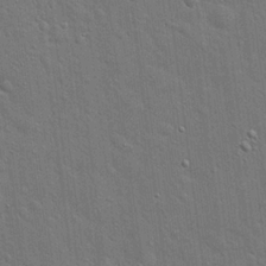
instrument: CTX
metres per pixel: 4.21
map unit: Hto
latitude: 19.9717
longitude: -51.8961
